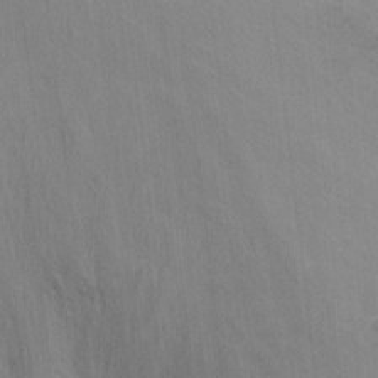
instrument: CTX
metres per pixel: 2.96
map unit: Hto
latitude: -13.0298
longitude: -39.2915
